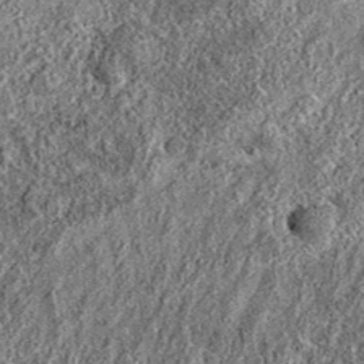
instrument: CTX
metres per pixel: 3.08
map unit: eAb
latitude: 36.6490
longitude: 110.6141
